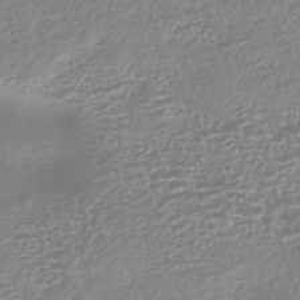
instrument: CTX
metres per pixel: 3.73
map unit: HNhu
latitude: -44.0661
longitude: 100.8219
